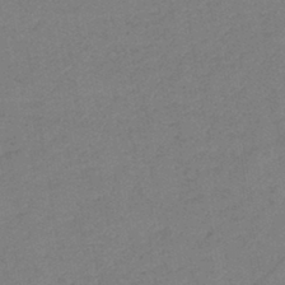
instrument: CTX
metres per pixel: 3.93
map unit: eHb
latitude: -42.0283
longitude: 79.5966
